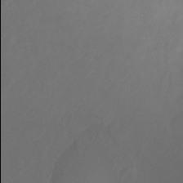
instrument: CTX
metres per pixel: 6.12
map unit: Ht
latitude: -0.9920
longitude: -17.9906
